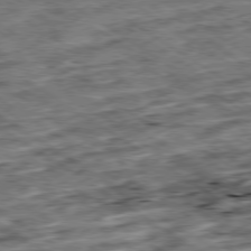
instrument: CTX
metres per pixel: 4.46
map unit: Ap
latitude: -79.6344
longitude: -51.2914
